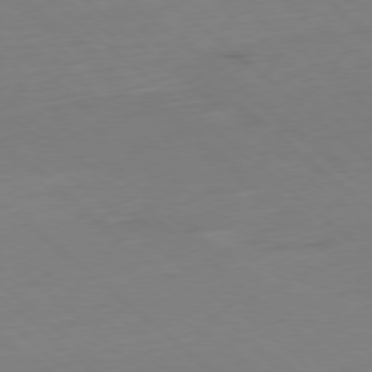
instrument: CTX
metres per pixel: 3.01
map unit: Ap
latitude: -78.5762
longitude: -60.9324
